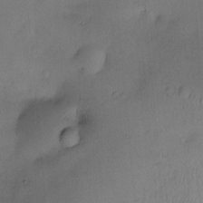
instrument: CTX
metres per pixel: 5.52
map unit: Nve
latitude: -22.4629
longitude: -137.9717
